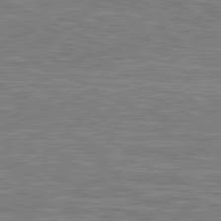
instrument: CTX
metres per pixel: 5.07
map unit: lApd
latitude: 81.5371
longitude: -167.9339
